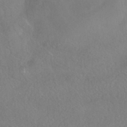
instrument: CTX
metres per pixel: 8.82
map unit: HNhu
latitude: -41.5777
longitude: 102.4062
